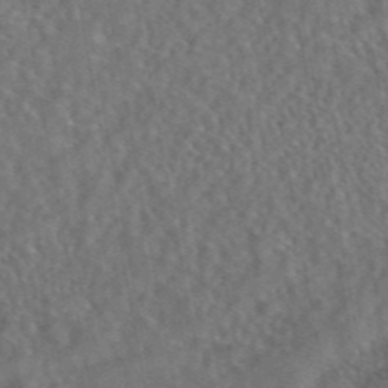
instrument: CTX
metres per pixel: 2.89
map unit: eAb
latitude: 43.8772
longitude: 108.4062
